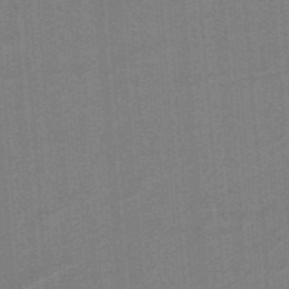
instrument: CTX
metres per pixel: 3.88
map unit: HNb
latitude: -38.9542
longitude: 54.2929
